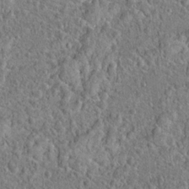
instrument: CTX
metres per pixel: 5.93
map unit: Hto
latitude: 19.1403
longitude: -42.8002
